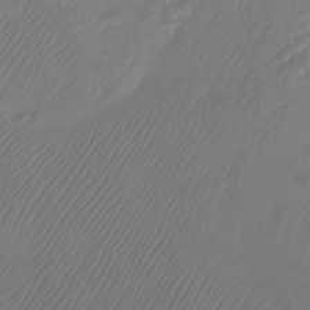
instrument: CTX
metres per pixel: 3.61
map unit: Aa
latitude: -12.7274
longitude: -68.6302
